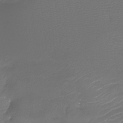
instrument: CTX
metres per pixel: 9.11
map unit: Htu
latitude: -13.0487
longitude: -49.4804
